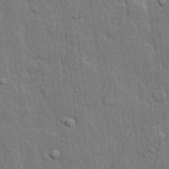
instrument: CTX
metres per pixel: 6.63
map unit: lHvf
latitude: 21.4616
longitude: 143.0108
